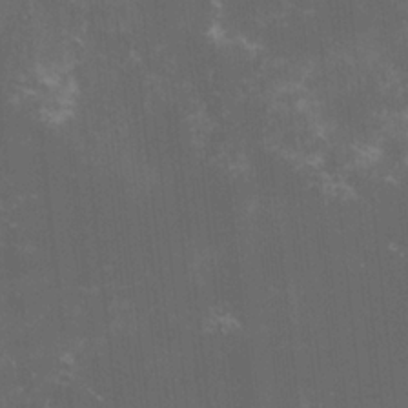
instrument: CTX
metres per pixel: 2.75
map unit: lHvf
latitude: -14.6897
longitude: -101.6883
